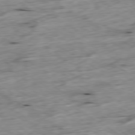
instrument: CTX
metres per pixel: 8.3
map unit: Ap
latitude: -79.6533
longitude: -88.8569
